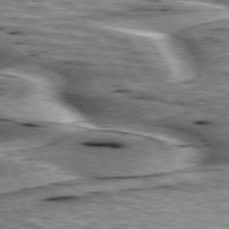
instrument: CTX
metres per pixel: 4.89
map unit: lApd
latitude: 75.6694
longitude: -59.4238
